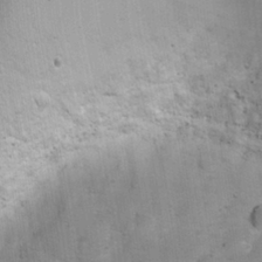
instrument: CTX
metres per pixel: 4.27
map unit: Ht
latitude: 4.6679
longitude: -22.2900
